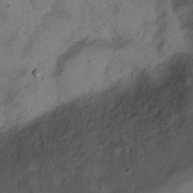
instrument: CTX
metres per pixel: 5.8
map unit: Nhu
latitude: 22.4034
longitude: -70.3845
